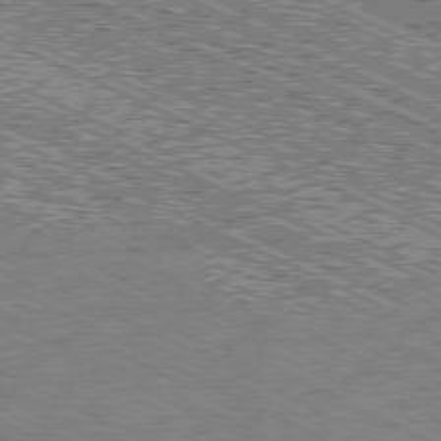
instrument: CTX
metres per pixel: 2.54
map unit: Ap
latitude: -80.8597
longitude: -76.1577
